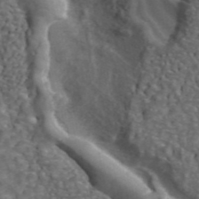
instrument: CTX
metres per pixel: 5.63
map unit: ANa
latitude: 44.1389
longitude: 28.8219
